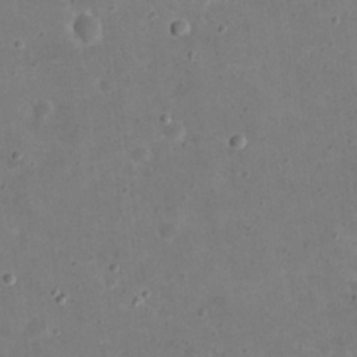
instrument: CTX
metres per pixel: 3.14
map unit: eHh
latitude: 21.5371
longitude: -65.9717
